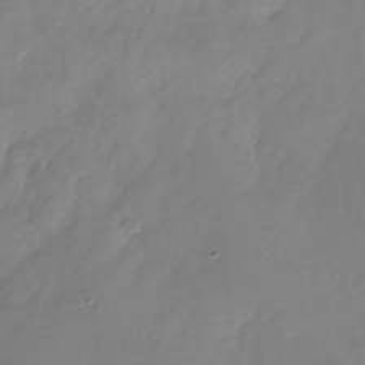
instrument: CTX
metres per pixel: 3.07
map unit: Nhu
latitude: -24.7841
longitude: -69.6883
